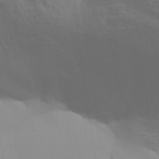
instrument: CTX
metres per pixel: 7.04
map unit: Aa
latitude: 30.7436
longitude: -133.3482
